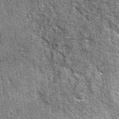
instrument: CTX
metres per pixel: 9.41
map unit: eAb
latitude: 37.1592
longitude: 107.7477
